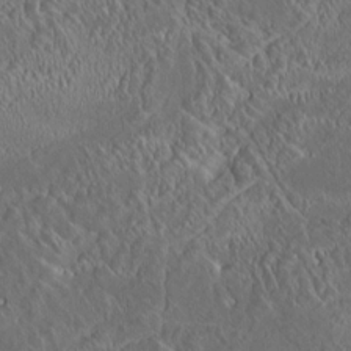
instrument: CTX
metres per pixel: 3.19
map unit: HNhu
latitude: 5.5182
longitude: 12.9731
